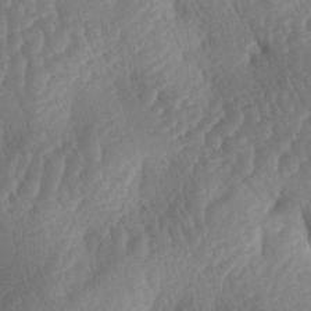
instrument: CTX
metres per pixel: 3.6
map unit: lAa
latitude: -3.6910
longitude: -127.2537
